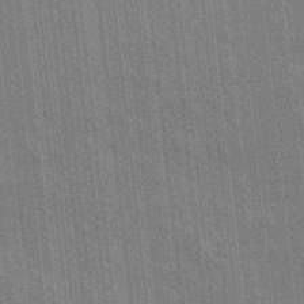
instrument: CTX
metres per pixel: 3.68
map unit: eHh
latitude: 5.3859
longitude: -74.3656
